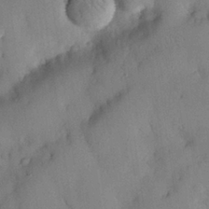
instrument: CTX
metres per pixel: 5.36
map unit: Nhu
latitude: 26.2712
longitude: -72.9514
